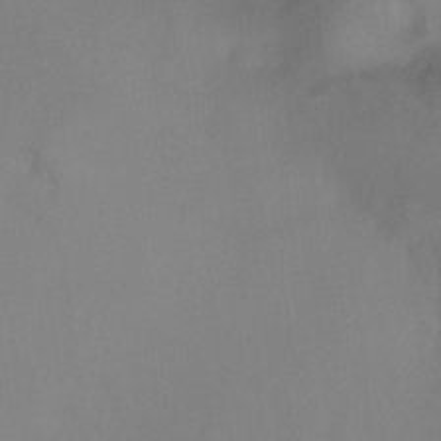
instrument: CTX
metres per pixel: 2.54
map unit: Ht
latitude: -0.1795
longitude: -35.5371
